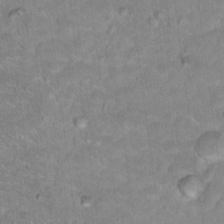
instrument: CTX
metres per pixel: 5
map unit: Hto
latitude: 17.8583
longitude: -35.8205
